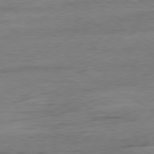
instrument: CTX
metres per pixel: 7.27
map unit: Ap
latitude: -80.8786
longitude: -95.4993
